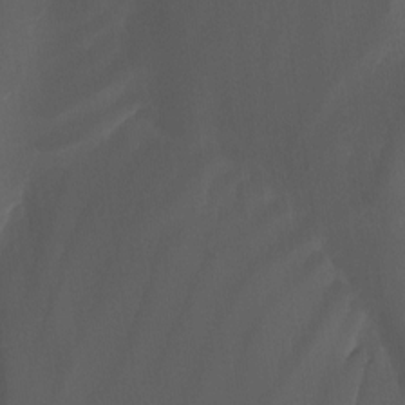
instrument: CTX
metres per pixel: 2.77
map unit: Nhu
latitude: -15.2943
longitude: -57.8394
